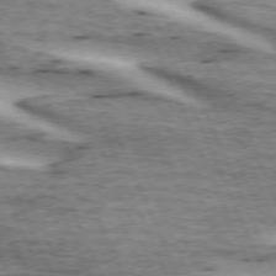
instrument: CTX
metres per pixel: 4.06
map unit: lApd
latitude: 72.6869
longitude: -54.0444
